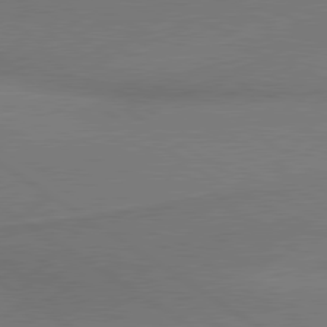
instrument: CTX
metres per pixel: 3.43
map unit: lApd
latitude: 79.9906
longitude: 178.8030
